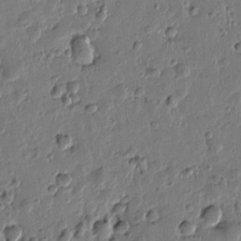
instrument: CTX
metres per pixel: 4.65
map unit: Htu
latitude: 0.0633
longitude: -177.6883
